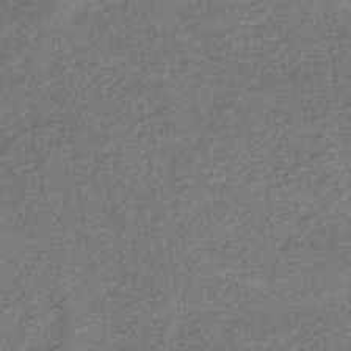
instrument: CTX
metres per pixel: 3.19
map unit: eHb
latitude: -34.5952
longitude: 78.4251
